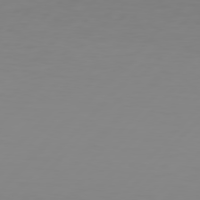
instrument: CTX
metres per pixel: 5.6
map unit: Hpe
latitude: 77.7827
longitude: -123.5371
